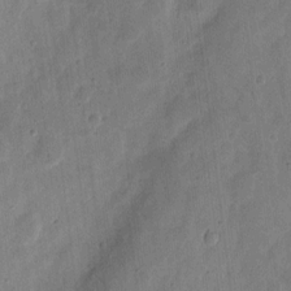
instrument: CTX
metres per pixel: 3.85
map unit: eHh
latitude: 7.6694
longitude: -71.1403
